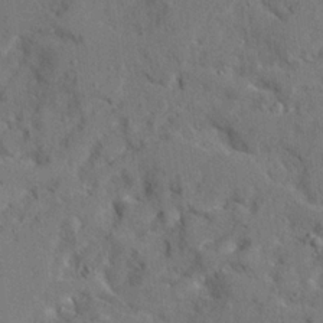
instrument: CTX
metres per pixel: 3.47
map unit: Ave
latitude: 22.3845
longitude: -130.8002
